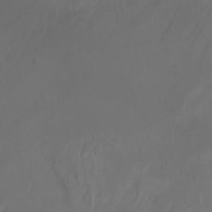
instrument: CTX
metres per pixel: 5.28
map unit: Aa
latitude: -8.1039
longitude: -79.2348
